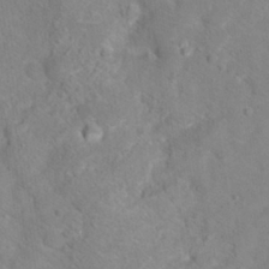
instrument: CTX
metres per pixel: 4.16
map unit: Hto
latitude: 17.8961
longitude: -38.4223
